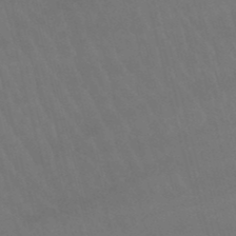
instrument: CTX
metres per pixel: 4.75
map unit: lHb
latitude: -46.9730
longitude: 77.2187
